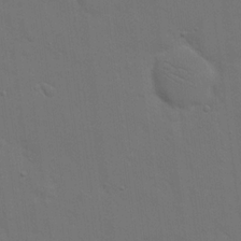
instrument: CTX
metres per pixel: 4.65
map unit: eHh
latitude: 18.9513
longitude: -66.7246
